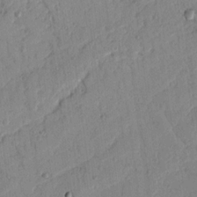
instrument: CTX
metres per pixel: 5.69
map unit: Nhu
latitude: 17.9717
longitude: -78.3845
